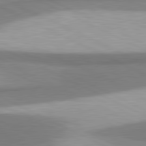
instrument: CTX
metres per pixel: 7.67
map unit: lApd
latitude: 81.3671
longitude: 167.7478
